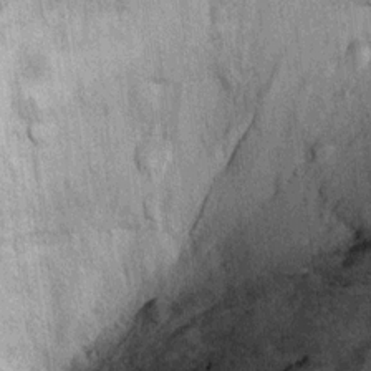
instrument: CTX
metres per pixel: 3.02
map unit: Ht
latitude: 10.0822
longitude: -37.5938
